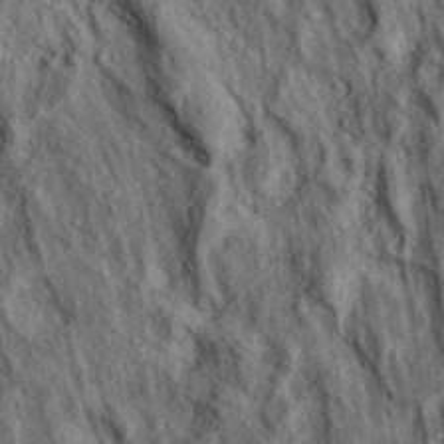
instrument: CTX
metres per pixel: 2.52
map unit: eAb
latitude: 36.6301
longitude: 107.7289
